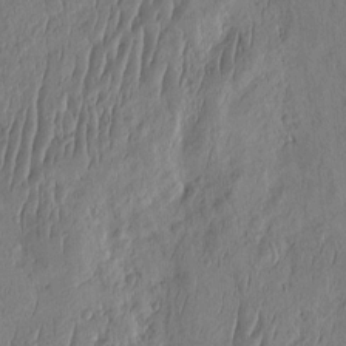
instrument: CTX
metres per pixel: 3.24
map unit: eHh
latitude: -2.8407
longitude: 14.6708
